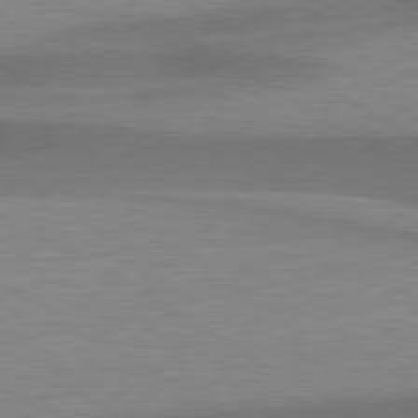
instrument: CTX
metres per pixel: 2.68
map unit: lApd
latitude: 79.5938
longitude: -95.5749
